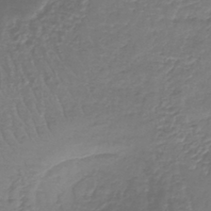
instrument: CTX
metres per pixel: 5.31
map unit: lHb
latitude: -41.4076
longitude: 65.7100
